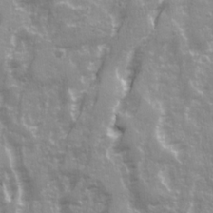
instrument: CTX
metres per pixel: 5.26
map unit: Ave
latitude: 21.6883
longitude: -132.7435
